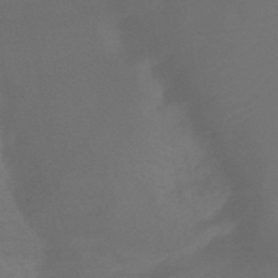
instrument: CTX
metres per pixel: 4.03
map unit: lHb
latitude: -43.8800
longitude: 75.5777
